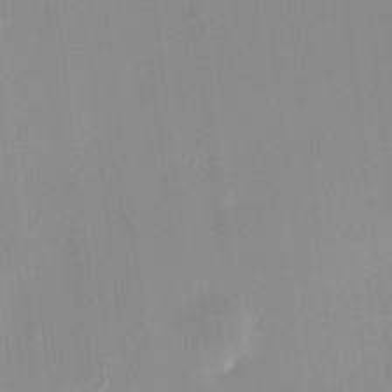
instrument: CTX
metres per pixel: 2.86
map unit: HNhu
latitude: 7.5371
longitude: 7.4454
